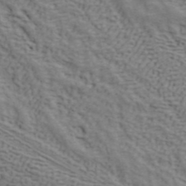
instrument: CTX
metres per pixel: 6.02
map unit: ANa
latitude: 41.5560
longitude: 54.7841
